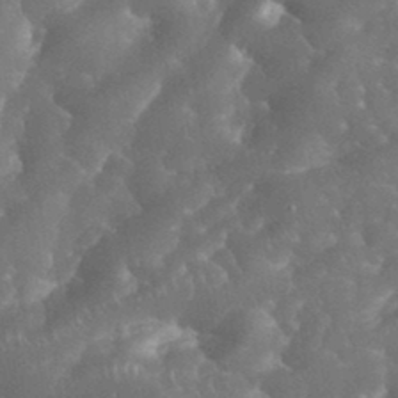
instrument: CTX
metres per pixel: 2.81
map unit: eHh
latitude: 34.5734
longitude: -64.1389
